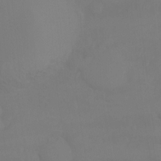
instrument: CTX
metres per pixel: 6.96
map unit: Ht
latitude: -10.2362
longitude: -45.9150
